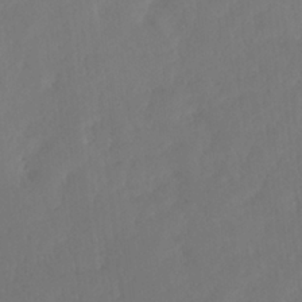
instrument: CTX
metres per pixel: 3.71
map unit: HNhu
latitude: -36.4818
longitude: 33.1620
